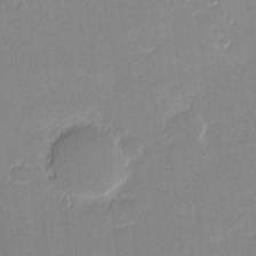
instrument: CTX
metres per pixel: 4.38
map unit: eHh
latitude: -1.4077
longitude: -83.6316
